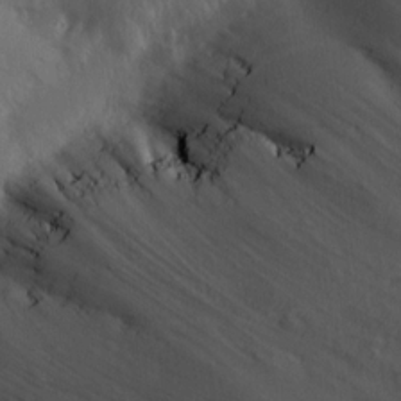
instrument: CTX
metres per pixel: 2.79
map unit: Hve
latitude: 14.1389
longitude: -90.9514
